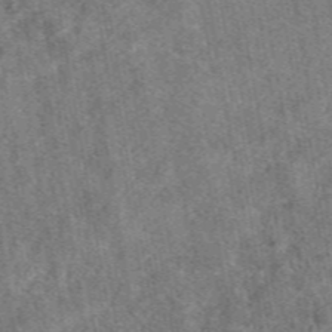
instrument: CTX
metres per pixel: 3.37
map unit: eAb
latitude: 48.1011
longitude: 108.9731
